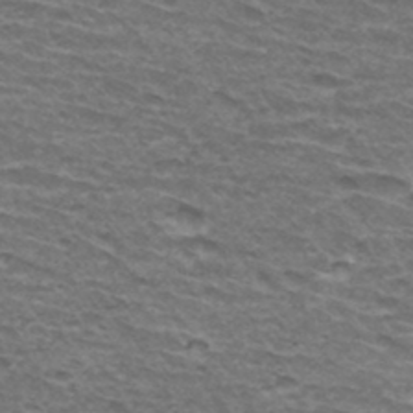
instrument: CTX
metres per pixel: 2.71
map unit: Hto
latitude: 34.5734
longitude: -42.6491
